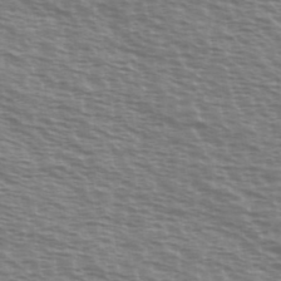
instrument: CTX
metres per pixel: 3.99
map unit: Ave
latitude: 38.1956
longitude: -113.1025
